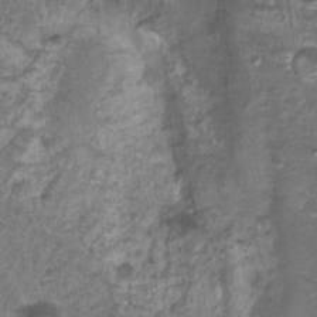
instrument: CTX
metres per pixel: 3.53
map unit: Nhu
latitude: 2.9702
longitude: -15.9339
